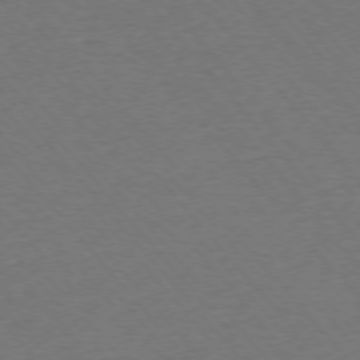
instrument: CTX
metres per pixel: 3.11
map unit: Ap
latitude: -75.8045
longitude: -94.3845
